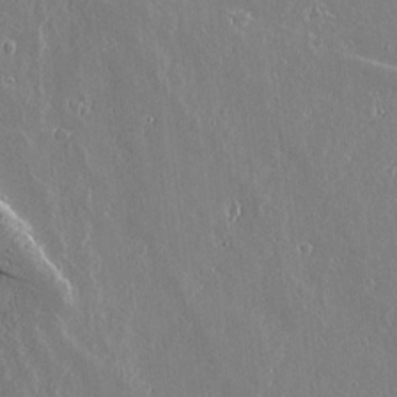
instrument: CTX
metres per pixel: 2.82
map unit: lAvf
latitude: 17.2915
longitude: -126.5546
